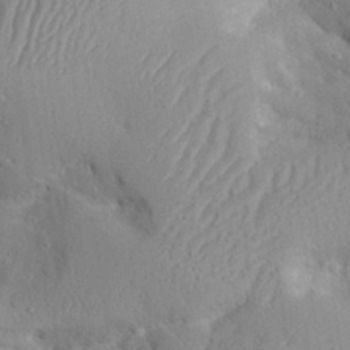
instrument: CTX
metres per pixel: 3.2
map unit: Aa
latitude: 29.4804
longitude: -131.6694
